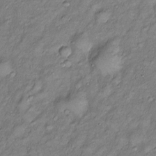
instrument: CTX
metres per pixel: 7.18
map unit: Htu
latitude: -6.4440
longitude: 160.0283
